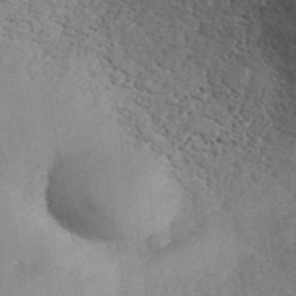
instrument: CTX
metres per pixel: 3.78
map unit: ANa
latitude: 42.6491
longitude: 52.2172
